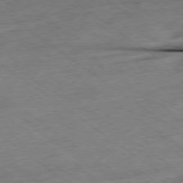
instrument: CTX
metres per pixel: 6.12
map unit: Hpe
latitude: -78.5195
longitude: -22.0633
